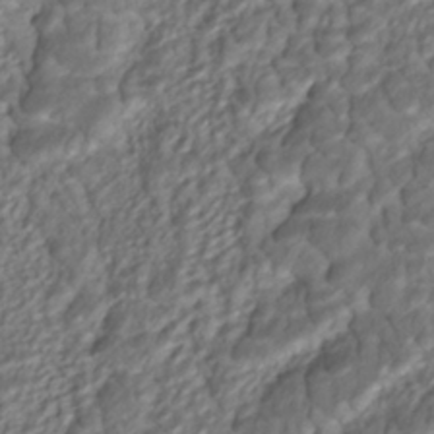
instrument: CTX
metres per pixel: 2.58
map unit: ANa
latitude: -41.6344
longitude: 108.9542
